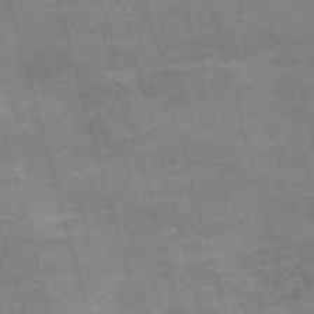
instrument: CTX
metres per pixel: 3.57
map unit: Nve
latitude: -59.3131
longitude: 65.6911
